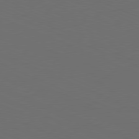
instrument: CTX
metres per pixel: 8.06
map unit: Hpe
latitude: -81.9178
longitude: 20.1039
